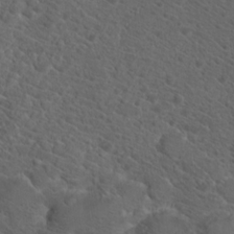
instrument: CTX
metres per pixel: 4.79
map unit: Hto
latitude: 19.9528
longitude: -39.6127
